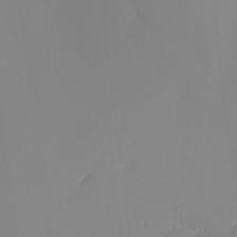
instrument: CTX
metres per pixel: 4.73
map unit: eHh
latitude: -5.1809
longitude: -87.0080
